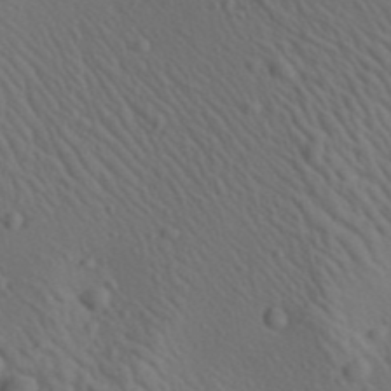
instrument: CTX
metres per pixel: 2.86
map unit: Aa
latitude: 23.3104
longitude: -138.7435
